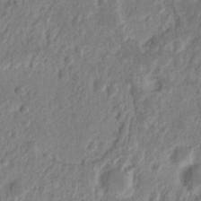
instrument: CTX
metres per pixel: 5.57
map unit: Nhu
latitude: 13.2537
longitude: -73.2915
